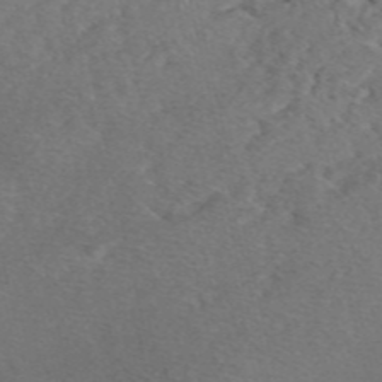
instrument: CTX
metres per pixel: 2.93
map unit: eAb
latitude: 47.9717
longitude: 112.4251
